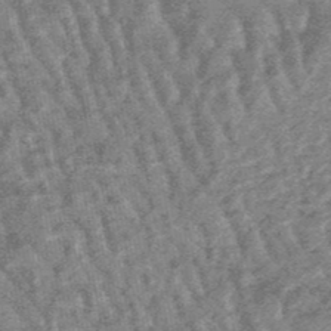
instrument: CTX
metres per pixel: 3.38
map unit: lHb
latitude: -48.1606
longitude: 79.5399
